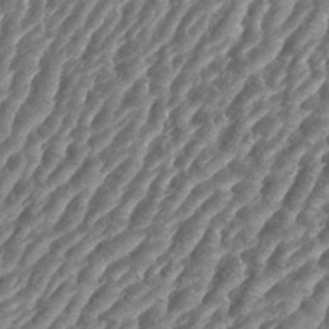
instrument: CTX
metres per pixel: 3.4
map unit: eHh
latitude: 34.9135
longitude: -137.1970
